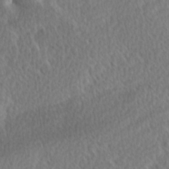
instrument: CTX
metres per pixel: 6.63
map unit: Ave
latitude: 8.8758
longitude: -106.5546
